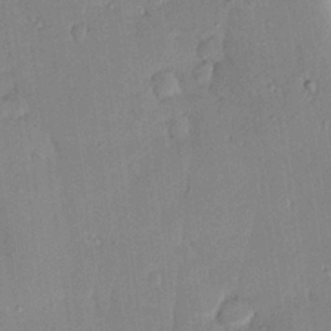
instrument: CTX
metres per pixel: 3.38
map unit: HNhu
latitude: 14.4034
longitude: 10.9353
